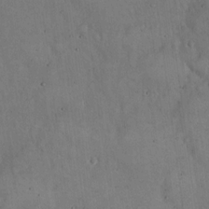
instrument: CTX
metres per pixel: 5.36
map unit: Hto
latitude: 14.9514
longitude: -60.4223
